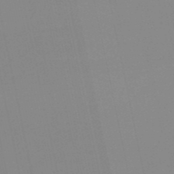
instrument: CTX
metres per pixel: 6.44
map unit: HNb
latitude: -51.3887
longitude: -50.5167
